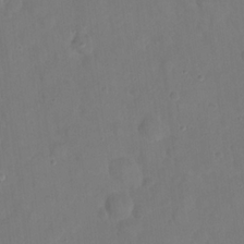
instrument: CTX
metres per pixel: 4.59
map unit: eHh
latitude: 22.1011
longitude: -62.3845
